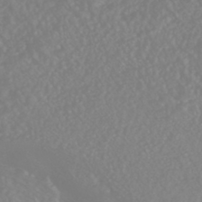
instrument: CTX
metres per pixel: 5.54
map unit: HNhu
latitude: -45.7100
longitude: 97.2376
